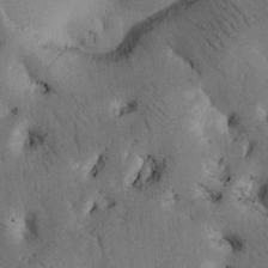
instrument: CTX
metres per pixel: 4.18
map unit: Htu
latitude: -2.8219
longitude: 169.1053
